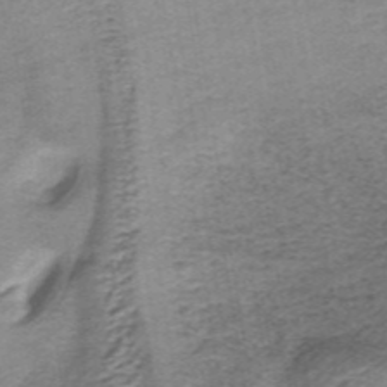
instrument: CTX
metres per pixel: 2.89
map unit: lHb
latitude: -36.5951
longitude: 60.5007
